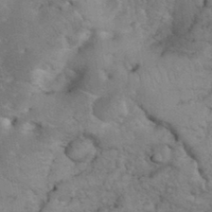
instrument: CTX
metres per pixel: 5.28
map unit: eHh
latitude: 35.5938
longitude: -64.7057
